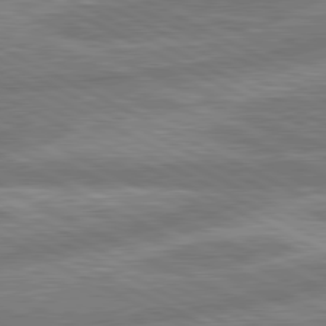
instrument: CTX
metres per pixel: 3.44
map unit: lApd
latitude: 80.7813
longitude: -167.3670
